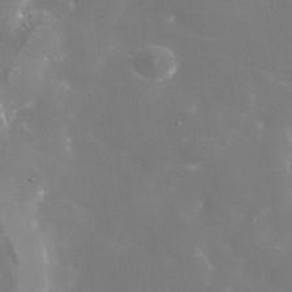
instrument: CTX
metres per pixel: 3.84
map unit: Nhe
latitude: -36.0850
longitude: -90.9703
